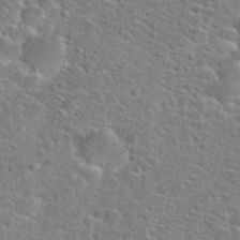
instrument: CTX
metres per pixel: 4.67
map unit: Hto
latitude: 24.9891
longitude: -49.2537
